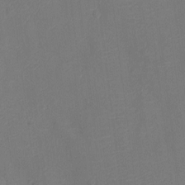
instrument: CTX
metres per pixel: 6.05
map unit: Ht
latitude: -11.5777
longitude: -23.7450
